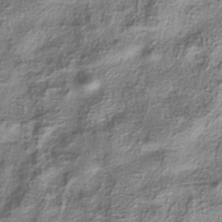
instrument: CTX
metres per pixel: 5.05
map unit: HNhu
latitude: -40.9164
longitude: 109.6722
